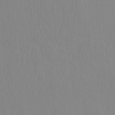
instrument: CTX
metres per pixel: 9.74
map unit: HNhu
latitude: -4.2739
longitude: 14.4818
